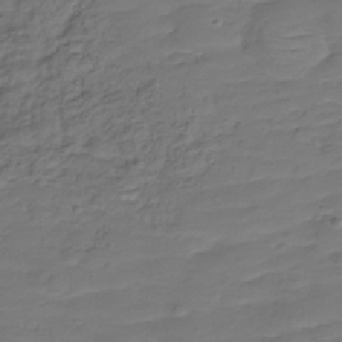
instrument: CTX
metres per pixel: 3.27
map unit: Hve
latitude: -28.1795
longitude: 91.5588
